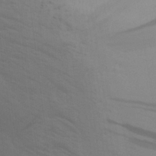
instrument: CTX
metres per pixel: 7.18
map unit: Aa
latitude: 30.2712
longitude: -134.9136
